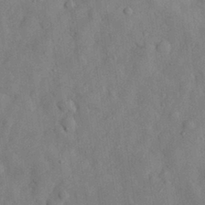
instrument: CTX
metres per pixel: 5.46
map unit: eHh
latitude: 29.4615
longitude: -76.4223
